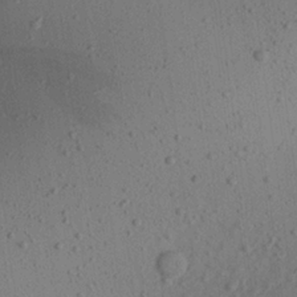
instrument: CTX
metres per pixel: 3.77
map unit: Aa
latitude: 22.0633
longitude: -143.3482
